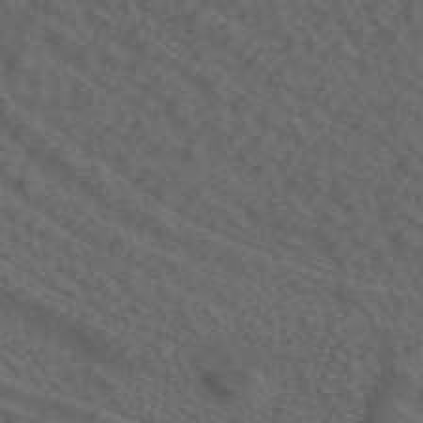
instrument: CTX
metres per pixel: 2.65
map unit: ANa
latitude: 43.4427
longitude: 24.3117
